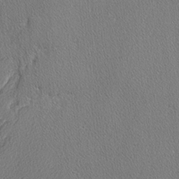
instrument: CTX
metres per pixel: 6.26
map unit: lAvf
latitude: -3.9745
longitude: -108.7057
